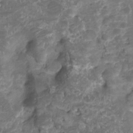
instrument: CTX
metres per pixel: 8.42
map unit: HNhu
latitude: -21.3131
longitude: 85.2564
